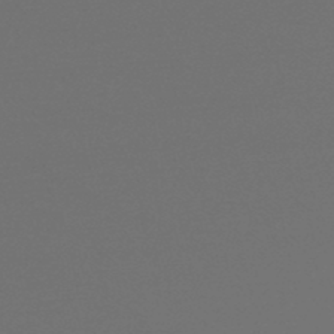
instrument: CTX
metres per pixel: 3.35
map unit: lHb
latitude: -46.9730
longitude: 64.4818
